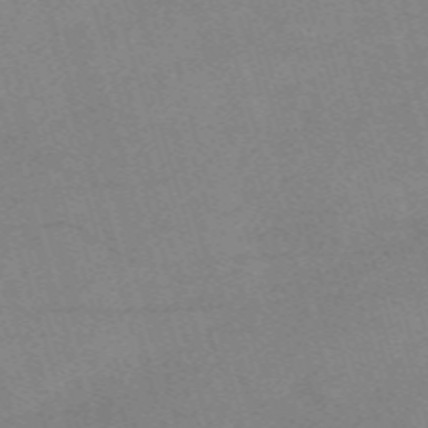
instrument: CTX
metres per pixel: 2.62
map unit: eHh
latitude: -62.5573
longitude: 54.2929
